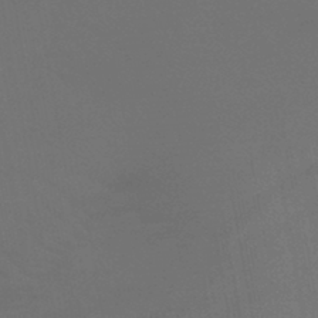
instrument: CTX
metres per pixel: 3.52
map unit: lHb
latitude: -41.5966
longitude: 77.3321
